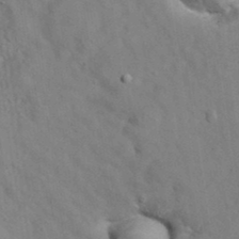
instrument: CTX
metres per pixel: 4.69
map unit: eAb
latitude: 34.9702
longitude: 108.5952
